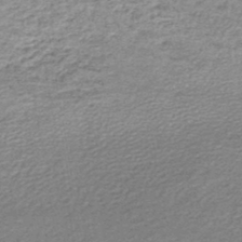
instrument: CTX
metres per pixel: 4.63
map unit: lHb
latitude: -44.9920
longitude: 56.8030
